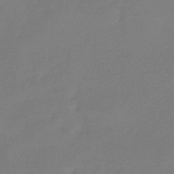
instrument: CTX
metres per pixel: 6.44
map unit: eHb
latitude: -36.9919
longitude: 78.7085
